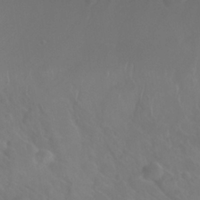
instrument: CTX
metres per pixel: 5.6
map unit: Nhu
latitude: 26.8191
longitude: -55.4048
